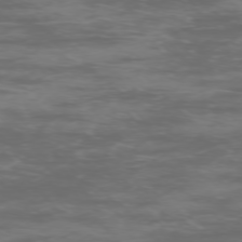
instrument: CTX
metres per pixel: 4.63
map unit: Ap
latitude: -76.0472
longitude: -75.1592
